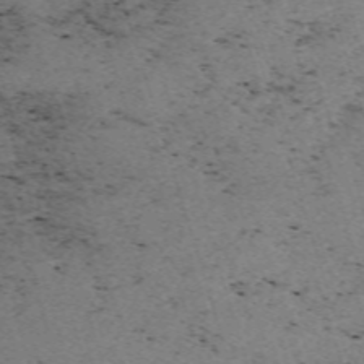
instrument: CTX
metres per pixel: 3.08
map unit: eHh
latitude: -62.1605
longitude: 51.7666
